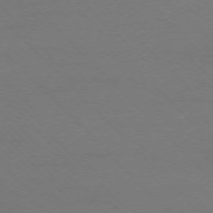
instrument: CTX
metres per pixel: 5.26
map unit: Ap
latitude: -75.3321
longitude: -78.4223
